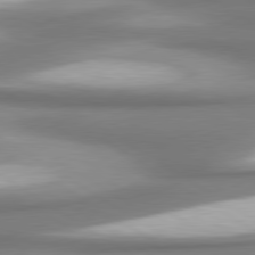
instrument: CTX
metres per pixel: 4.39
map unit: lApd
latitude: 80.4034
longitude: 179.8611
